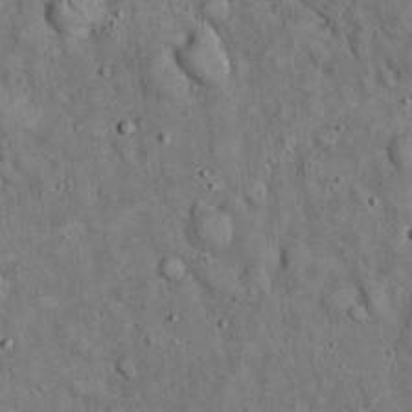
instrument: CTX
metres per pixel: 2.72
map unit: eHh
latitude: 19.5938
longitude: -61.1592
